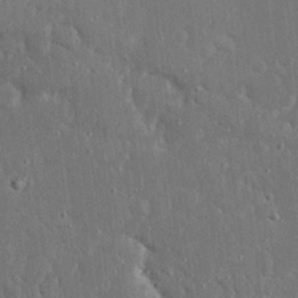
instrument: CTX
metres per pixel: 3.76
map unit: Ave
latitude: 17.5749
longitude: -140.2144
